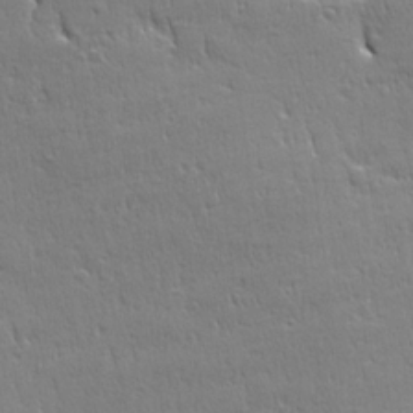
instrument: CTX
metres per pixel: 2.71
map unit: Ave
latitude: 22.4979
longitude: -135.6127
